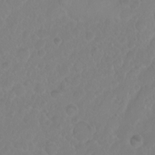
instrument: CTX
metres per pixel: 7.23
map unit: eHh
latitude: 1.1592
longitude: -55.6883
